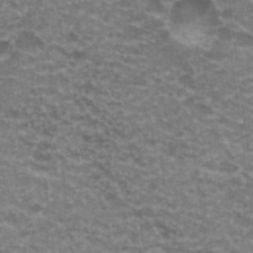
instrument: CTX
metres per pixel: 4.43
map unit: Hto
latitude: 20.0822
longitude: -36.7624
